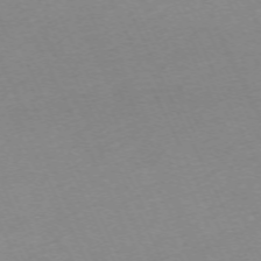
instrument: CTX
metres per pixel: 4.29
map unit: Hpe
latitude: -70.3117
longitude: 14.7841
